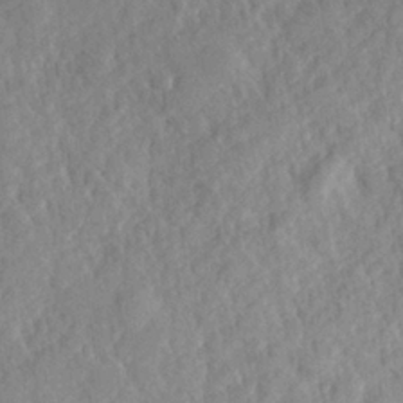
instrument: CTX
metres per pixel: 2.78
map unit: Hve
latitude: 24.7435
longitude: 143.9367
